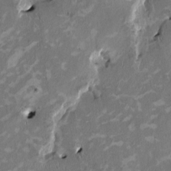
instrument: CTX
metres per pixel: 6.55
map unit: HNhu
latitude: 2.2333
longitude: -4.5546
